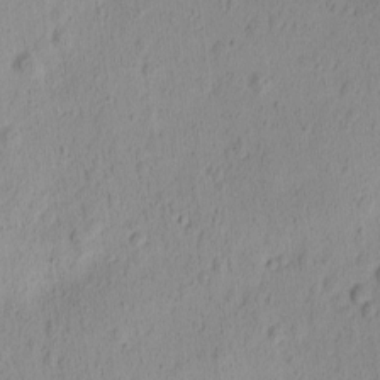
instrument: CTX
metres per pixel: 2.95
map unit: Ave
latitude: -8.8408
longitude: -121.7261
